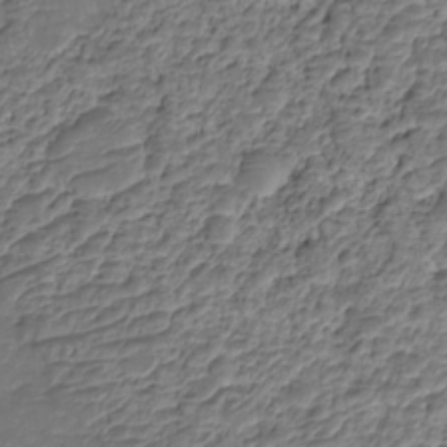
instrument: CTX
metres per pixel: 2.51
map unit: HNhu
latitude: -21.4265
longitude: 84.9163
